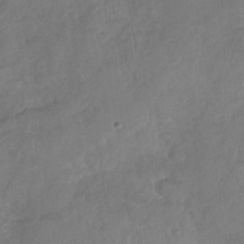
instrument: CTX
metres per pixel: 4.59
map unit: Nhu
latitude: -30.1417
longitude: -62.3845
